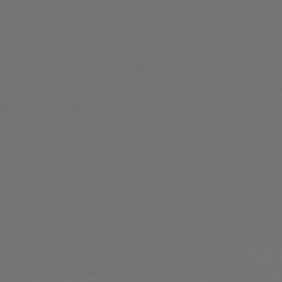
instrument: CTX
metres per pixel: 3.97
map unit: Hpe
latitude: 76.3467
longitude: -138.8947
